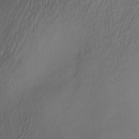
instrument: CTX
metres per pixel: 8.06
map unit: Nve
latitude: -23.2754
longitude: -137.9906
